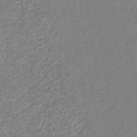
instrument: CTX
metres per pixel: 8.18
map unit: eHb
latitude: -31.8800
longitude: 70.0472
